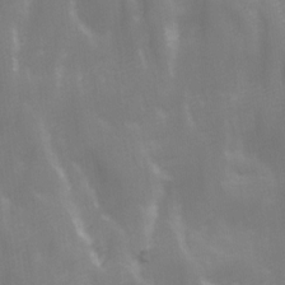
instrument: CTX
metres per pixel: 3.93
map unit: Ave
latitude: 13.3104
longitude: -104.3090
